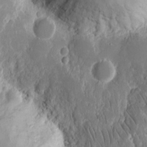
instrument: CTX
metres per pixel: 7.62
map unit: eHh
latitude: 12.6869
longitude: -72.2523
